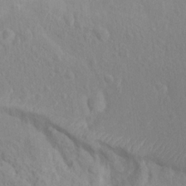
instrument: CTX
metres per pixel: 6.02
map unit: Nhu
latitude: 11.8395
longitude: -27.6694
